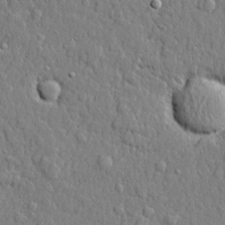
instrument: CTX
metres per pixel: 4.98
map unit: lHvf
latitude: 21.8773
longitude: 143.4832
